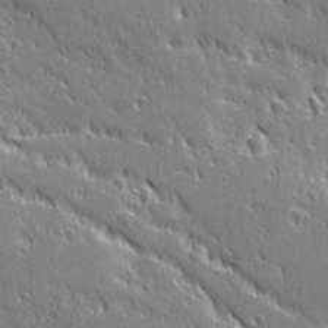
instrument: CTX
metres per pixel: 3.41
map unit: Ave
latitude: 20.6869
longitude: -136.1011
